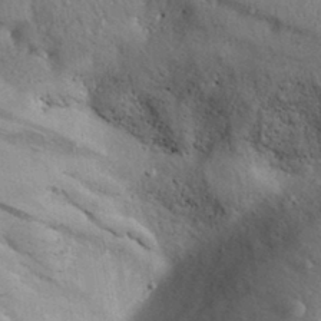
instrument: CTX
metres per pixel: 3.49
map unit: Aa
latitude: 31.1781
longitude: -145.4993
